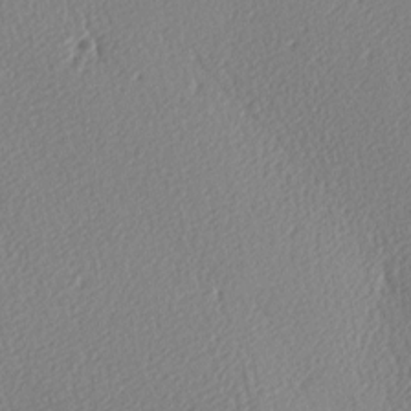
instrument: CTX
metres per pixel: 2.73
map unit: lAa
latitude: -9.6722
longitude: -127.8017
